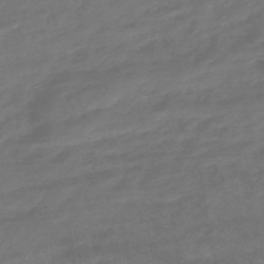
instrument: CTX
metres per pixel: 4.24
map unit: HNhu
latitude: -47.2187
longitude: 90.0094
